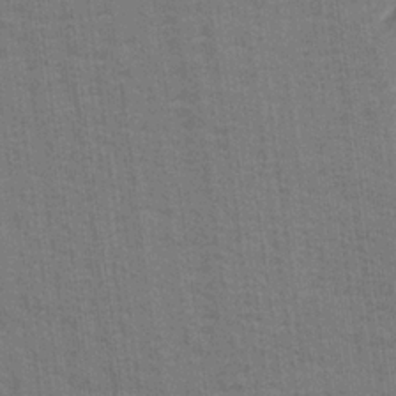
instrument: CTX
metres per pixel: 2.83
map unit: lAvf
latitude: 26.1389
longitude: -111.4805
